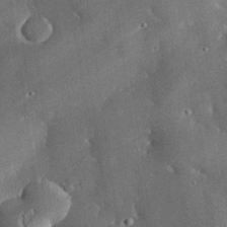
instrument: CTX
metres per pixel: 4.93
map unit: eHh
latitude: 30.3468
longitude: -81.4048
